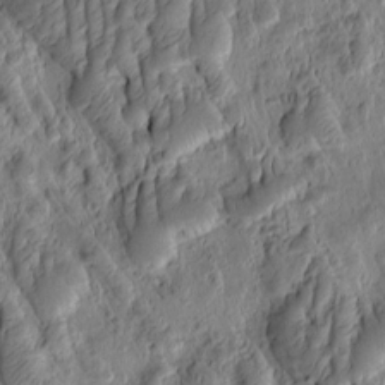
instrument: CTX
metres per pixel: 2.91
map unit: eHh
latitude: -1.2187
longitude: 15.6344
